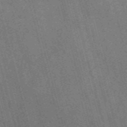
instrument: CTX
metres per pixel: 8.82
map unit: Nve
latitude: -59.4076
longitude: 65.4644
